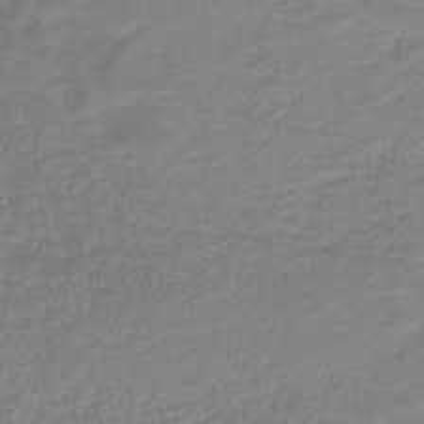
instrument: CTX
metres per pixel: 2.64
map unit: HNb
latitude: -41.0675
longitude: 49.6344
